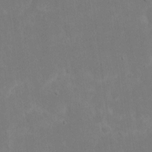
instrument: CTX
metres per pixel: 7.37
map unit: eHh
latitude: 17.7639
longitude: -72.7436
